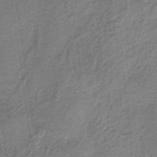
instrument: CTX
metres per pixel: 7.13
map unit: lHb
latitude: -36.5195
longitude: 59.4265
